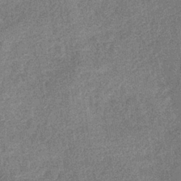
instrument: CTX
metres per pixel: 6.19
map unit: eHb
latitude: -35.0297
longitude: 78.4629
